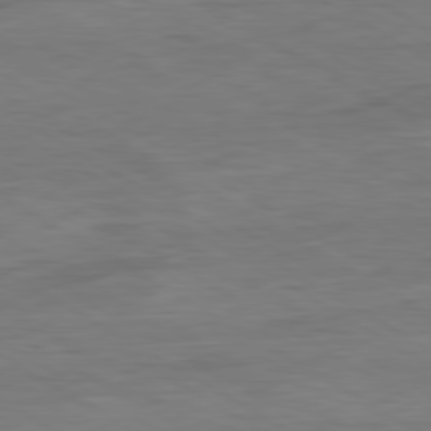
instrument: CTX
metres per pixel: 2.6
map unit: Ap
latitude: -81.1242
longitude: -79.2159
